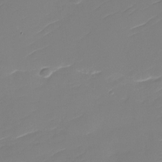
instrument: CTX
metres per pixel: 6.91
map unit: Nhu
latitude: -30.4629
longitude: -72.8758
